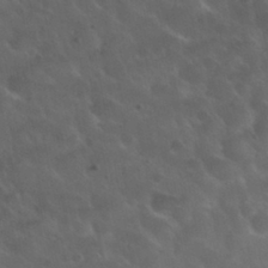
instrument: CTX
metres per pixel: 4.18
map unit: Nhu
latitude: 30.8758
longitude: -55.2537
